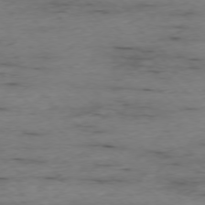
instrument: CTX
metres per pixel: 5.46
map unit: Ap
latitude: -77.0486
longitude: -90.4790
